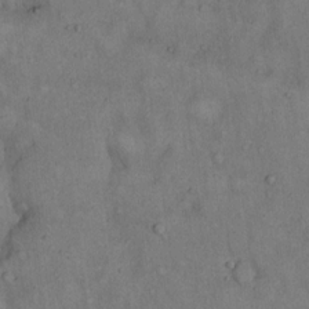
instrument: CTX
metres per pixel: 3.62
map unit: Hto
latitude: 15.7450
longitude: -61.6316
